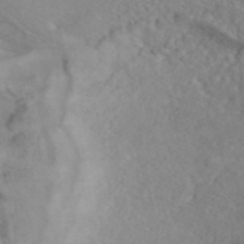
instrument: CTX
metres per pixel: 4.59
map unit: ANa
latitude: 44.8569
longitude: 37.4832
